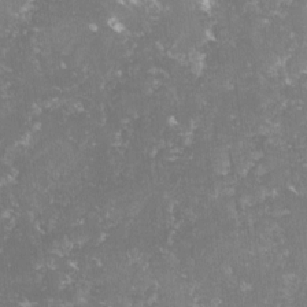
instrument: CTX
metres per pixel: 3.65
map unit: lHvf
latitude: -14.9920
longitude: -98.9324
